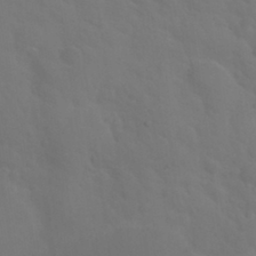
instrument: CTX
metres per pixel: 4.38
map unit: Nhu
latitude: 29.9150
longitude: -52.2523
